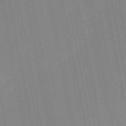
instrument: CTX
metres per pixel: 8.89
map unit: HNb
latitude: -52.1416
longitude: -45.6316
